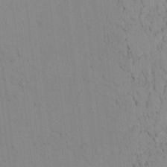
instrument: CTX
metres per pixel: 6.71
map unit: lAvf
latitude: 8.9325
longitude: 168.7841
